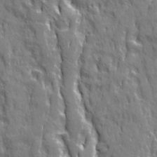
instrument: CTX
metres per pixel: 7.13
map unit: Ave
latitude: 21.4049
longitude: -134.8191
